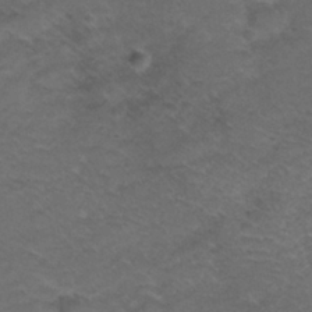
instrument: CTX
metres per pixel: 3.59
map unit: Nhu
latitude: 28.7624
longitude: -49.8583
